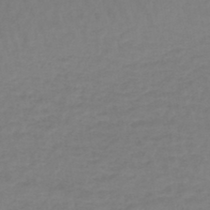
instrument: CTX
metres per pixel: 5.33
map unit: lHb
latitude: -44.6519
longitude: 66.1228
